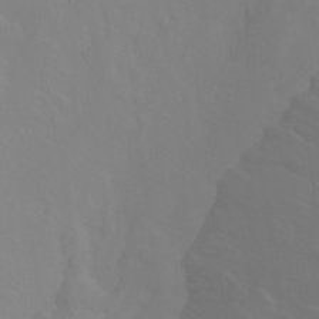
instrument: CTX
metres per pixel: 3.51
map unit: Ht
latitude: -15.1998
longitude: -42.5546
